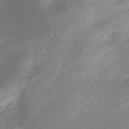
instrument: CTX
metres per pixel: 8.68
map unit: HNhu
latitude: -39.4832
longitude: 97.9178
